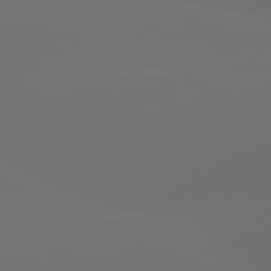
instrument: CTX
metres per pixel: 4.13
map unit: lApd
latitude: 83.7260
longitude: -127.4804
